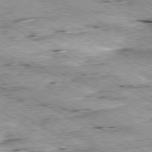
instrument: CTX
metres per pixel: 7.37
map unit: Ap
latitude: -80.3684
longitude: -53.3671
